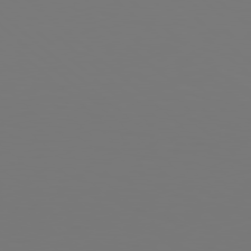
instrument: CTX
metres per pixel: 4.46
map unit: Hpe
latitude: 78.3090
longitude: -162.9892
